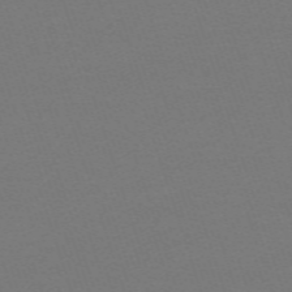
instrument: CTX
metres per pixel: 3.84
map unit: eHh
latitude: -63.4076
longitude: 52.0094
